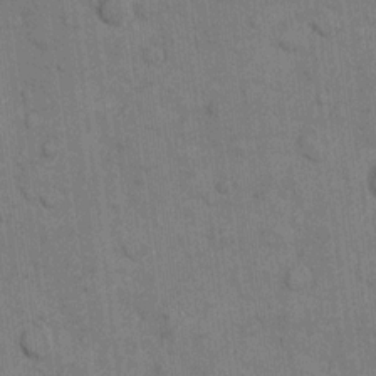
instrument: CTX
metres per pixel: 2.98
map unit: eHh
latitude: 10.4979
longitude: -66.2333
